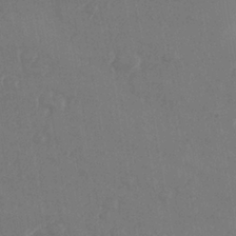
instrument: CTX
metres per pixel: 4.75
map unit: Nhe
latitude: -36.1416
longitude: -177.5371
